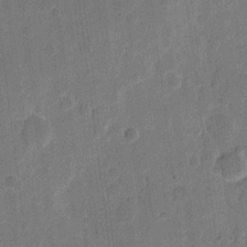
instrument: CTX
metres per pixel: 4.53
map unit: eHh
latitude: 11.8583
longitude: -66.7435
